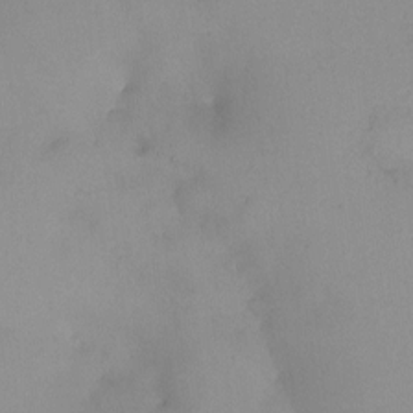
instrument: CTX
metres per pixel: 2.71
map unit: HNhu
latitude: 4.9892
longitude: 8.3306
